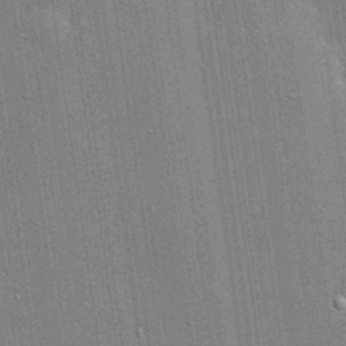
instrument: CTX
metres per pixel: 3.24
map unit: lHvf
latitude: 20.4412
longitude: 142.9352
